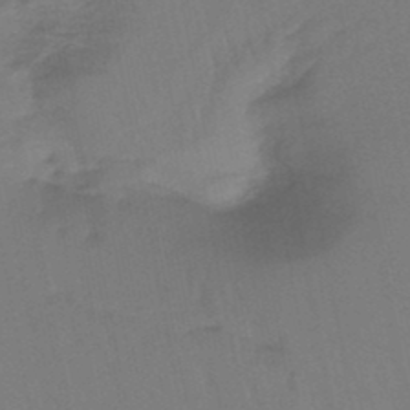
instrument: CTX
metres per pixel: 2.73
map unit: eHb
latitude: -46.1039
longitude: 80.8030
